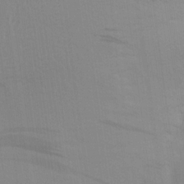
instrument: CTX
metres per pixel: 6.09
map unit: Aa
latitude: 23.1025
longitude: -145.3859
